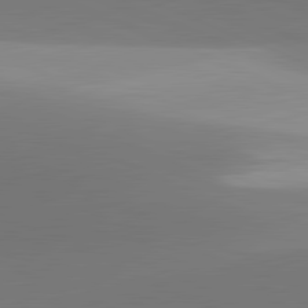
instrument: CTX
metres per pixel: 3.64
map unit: lApd
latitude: 81.6316
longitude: 142.4817
